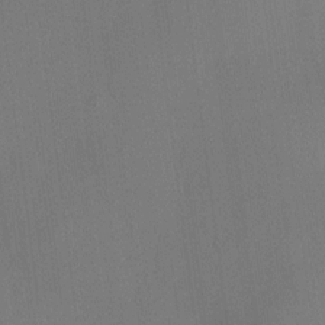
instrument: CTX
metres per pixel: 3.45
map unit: HNhu
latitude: 10.1578
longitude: 16.1606
